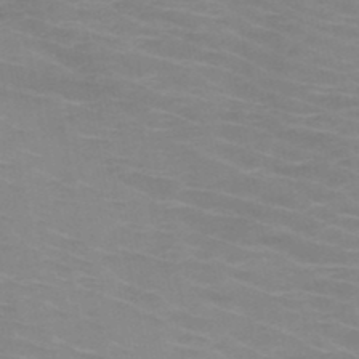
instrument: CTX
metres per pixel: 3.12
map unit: HNb
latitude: -48.0472
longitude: -46.6680
